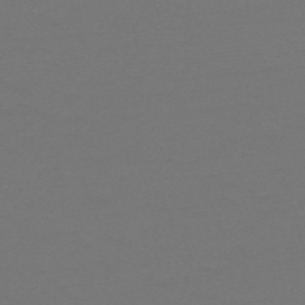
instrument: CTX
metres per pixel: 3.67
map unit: HNb
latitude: -51.7100
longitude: -43.4427
